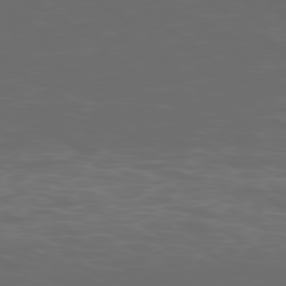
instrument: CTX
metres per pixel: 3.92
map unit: Ap
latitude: -79.2754
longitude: -103.9528
